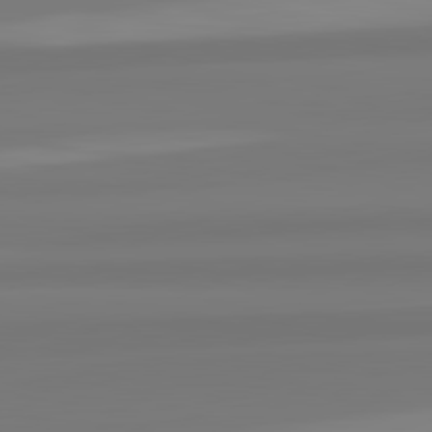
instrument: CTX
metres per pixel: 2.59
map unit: lApd
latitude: 82.6490
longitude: 173.9745
